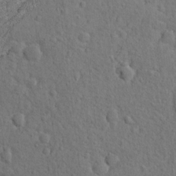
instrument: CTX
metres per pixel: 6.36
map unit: Ht
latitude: 9.2726
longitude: -38.4034
